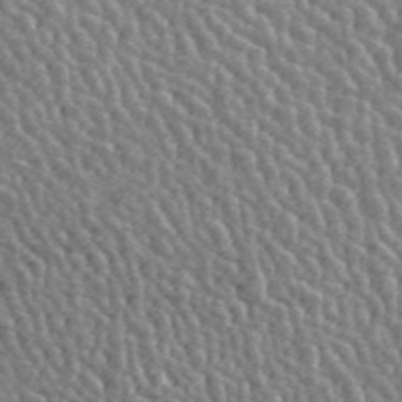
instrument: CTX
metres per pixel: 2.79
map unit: ANa
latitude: 45.2915
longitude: 38.4251
